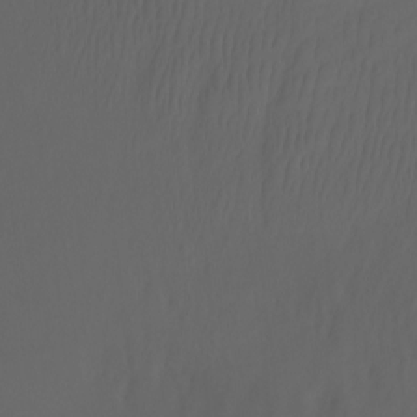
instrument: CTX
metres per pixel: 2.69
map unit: Nhu
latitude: -7.9178
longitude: -80.6679
